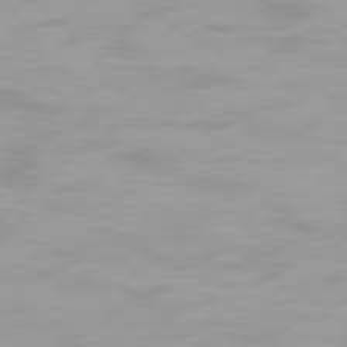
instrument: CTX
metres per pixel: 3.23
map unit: Hpe
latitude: 74.7246
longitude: -129.6505
